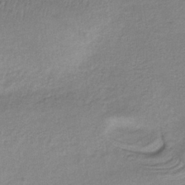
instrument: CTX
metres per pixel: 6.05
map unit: lHb
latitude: -34.5196
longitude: 62.1983
